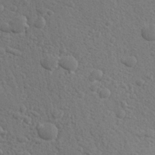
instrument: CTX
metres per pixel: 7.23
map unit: Aa
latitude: 27.2915
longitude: -143.4993
